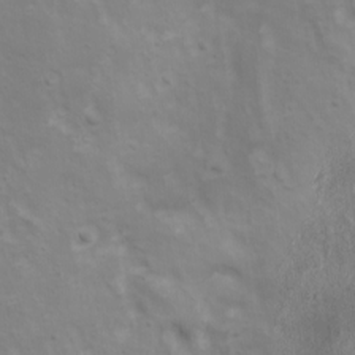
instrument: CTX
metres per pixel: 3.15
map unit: Ave
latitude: 17.5182
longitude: -133.5371
